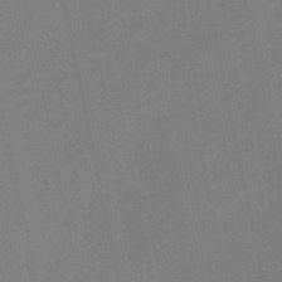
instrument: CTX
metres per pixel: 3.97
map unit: lHb
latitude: -50.8597
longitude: 79.6910
